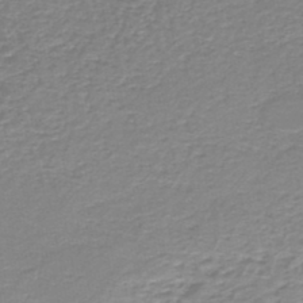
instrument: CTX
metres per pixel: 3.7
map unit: HNb
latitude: -46.4251
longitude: 52.0850
